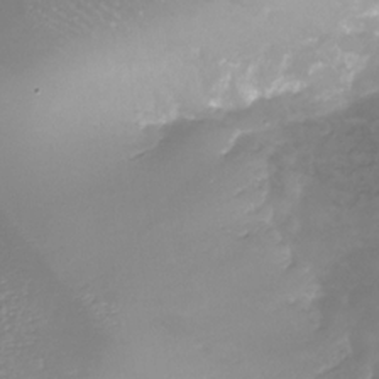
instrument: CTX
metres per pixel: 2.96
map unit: Nhu
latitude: -26.2928
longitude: -57.5938
